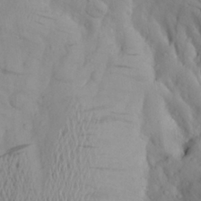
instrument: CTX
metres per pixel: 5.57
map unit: Aa
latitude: 25.1025
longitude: -147.4805
